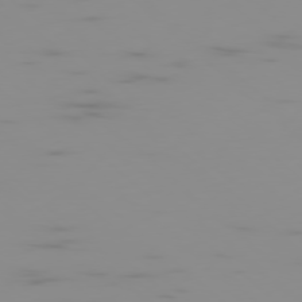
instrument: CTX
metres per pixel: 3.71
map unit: Ap
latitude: -78.0283
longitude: -62.9136
